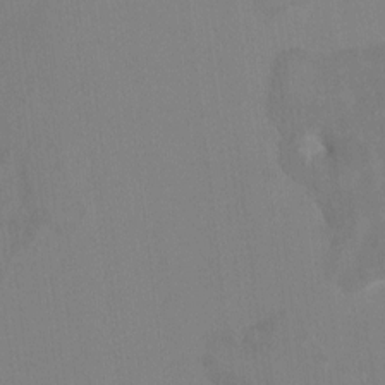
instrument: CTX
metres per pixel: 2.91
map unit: HNhu
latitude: 7.9717
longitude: -5.1592
